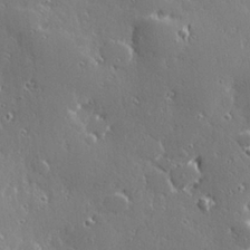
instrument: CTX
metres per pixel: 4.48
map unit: Hve
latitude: 28.2333
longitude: -92.7246
